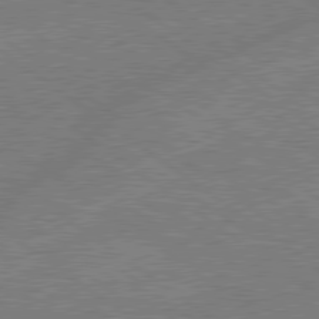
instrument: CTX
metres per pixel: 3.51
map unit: lApd
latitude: 79.1781
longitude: -145.0080
